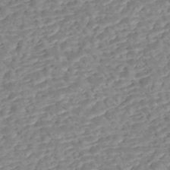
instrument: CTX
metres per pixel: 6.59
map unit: Nhe
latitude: -47.3887
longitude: -172.0255
